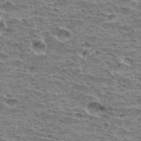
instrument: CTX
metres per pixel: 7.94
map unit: Hto
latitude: 32.4601
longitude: -40.1199
